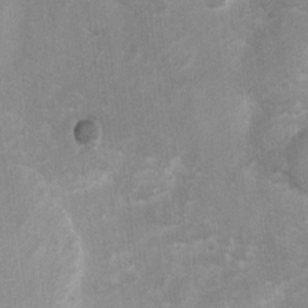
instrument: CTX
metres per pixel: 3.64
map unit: Ht
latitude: 3.1781
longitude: -27.0270
